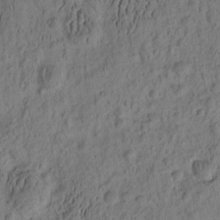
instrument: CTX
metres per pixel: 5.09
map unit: eHh
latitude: -2.2172
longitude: 17.5399
